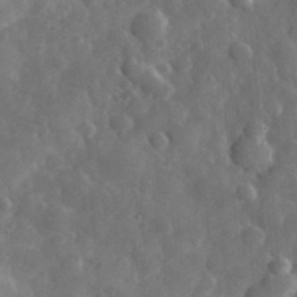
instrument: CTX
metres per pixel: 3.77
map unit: eHh
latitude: 32.8191
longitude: -69.6316
